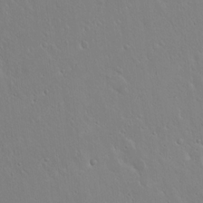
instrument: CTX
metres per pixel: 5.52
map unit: Hto
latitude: 17.4049
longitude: -56.8002
